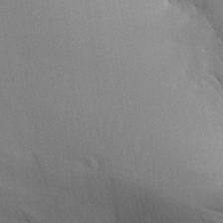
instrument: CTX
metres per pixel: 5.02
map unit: Aa
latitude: 26.2523
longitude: -132.2712
